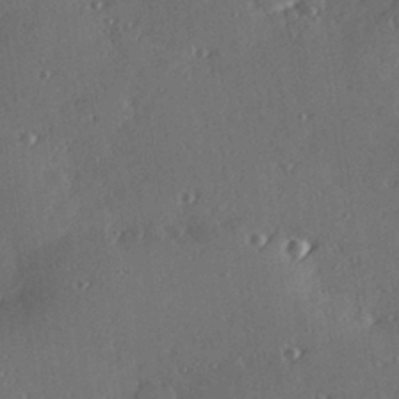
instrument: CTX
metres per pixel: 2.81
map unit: Hve
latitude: 27.6883
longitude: -91.2915
